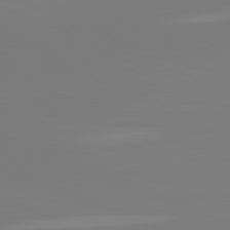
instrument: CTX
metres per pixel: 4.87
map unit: lApd
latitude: 81.9717
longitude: -159.8772
